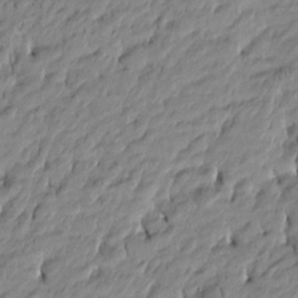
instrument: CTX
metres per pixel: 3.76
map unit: Htu
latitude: -5.1053
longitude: 177.1809
